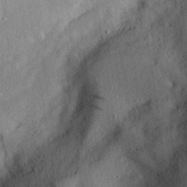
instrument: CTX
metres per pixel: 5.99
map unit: Aa
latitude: 28.8758
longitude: -145.7072
